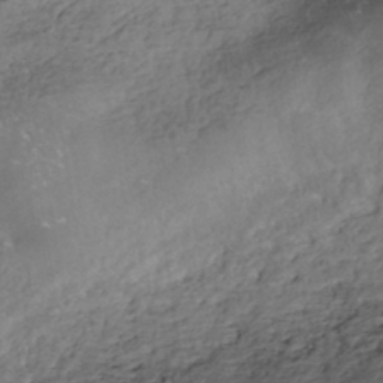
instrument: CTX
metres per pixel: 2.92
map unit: ANa
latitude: -41.1053
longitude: 105.2943
